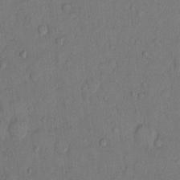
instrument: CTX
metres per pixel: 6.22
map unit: Hto
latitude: 10.5357
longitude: -58.4412
